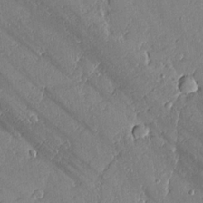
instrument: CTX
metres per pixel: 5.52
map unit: lAvf
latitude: 16.0444
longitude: -127.5371
